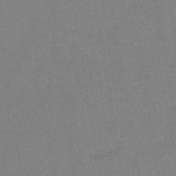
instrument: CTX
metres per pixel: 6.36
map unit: lHb
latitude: -42.2172
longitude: 64.2551
